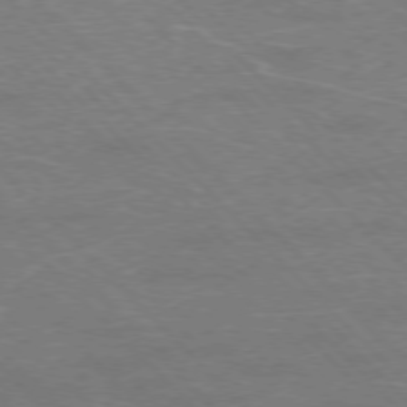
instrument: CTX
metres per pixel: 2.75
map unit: Hpe
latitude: -77.1809
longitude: -12.1767
